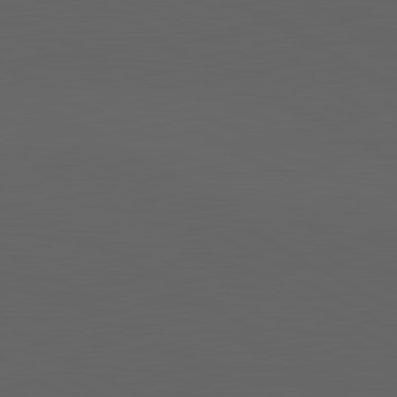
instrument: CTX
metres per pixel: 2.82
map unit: lApd
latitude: 82.0633
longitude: 131.8044
